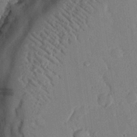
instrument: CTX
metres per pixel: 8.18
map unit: eHh
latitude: 26.1767
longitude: -81.3859
